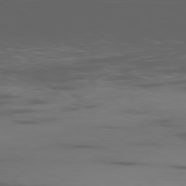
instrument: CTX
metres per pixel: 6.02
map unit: Ap
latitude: -79.2754
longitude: -70.8947
